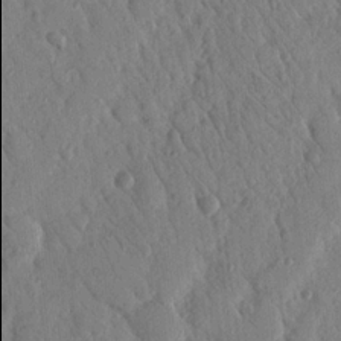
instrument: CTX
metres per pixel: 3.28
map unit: Nhu
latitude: 18.8947
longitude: -77.9906
